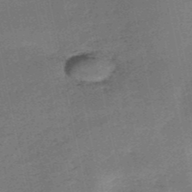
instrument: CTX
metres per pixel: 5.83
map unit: HNb
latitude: -53.5210
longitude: -39.9717
